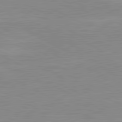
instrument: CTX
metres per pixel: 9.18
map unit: lApd
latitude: 80.8380
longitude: -172.3278
